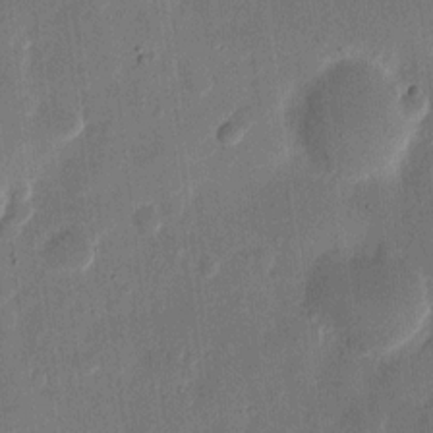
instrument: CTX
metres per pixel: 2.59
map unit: eHh
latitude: 11.7072
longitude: -68.7813
